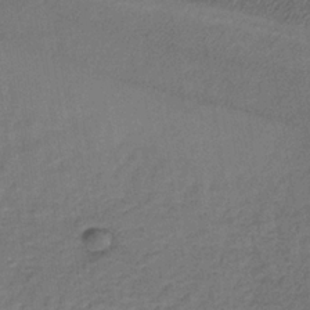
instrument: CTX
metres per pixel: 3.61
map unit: lHb
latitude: -34.9731
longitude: 65.4833
